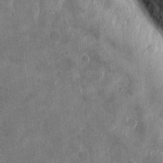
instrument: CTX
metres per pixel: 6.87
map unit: eHh
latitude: 4.7246
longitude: -71.8961
